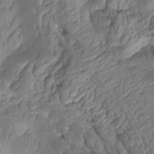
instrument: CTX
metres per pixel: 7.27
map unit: Nhu
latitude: -7.3131
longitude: -93.5749
